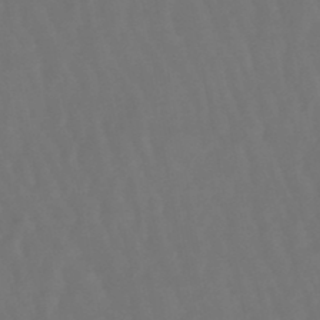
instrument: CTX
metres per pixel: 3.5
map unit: lHb
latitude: -47.4832
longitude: 79.2187
